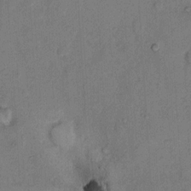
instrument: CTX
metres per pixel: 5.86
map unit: Hto
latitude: 8.5357
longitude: -61.6127
